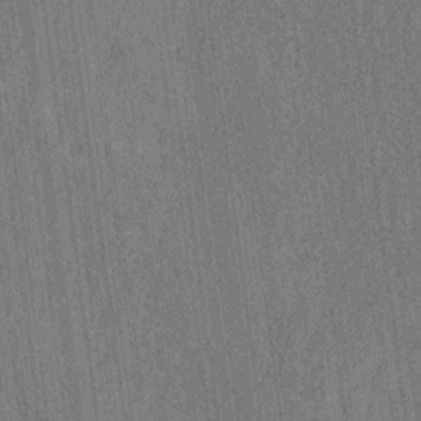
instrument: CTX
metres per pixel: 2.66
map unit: HNhu
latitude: -28.8030
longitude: 66.8408
